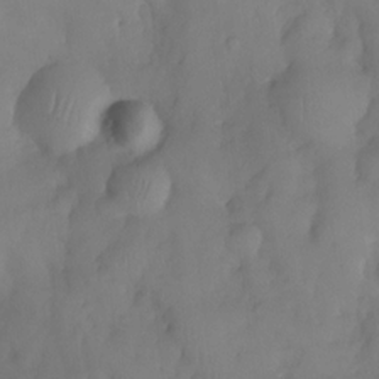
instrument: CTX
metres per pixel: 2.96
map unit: eHh
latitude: -23.4077
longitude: 15.6722
